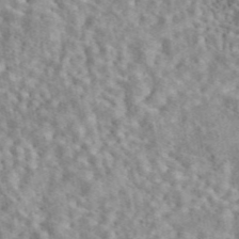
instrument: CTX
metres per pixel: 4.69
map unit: eAb
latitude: 44.3278
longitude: 116.6707
